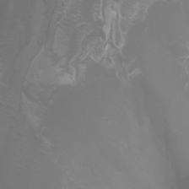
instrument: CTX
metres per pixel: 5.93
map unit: Nhu
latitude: -7.8989
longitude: -83.6316
